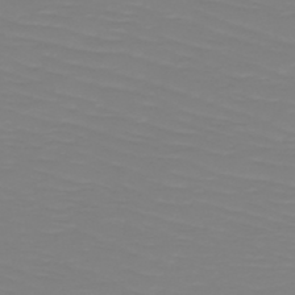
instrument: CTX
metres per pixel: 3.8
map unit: HNb
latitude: -49.2754
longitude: -50.6679
